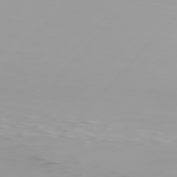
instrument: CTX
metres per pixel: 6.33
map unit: Hpe
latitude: 77.2726
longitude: -139.4804
